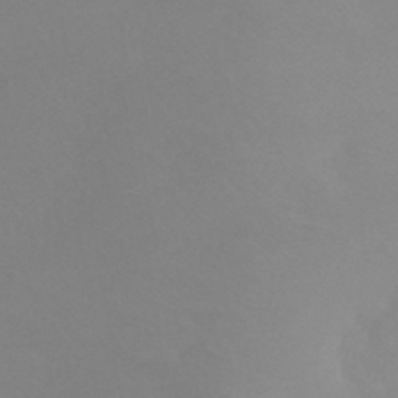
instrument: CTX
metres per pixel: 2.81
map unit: HNhu
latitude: -41.2943
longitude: 93.6533
